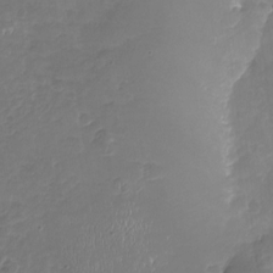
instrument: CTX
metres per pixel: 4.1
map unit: Nhu
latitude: -19.8989
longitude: -57.1214
